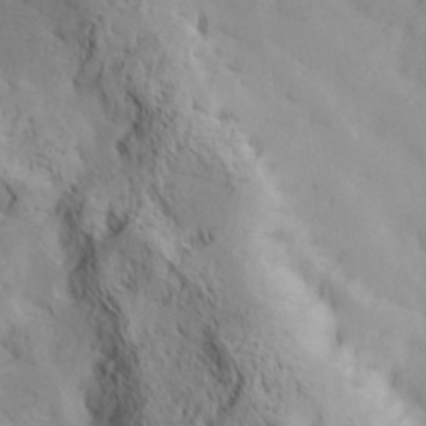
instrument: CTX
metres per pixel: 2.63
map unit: Hve
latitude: 32.9136
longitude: 149.2187
